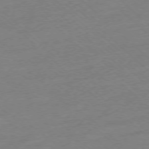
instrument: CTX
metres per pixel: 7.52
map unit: Ap
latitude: -77.2187
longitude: -63.8206
